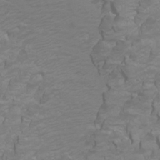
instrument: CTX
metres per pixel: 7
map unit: Htu
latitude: -5.5210
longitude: -72.3279
